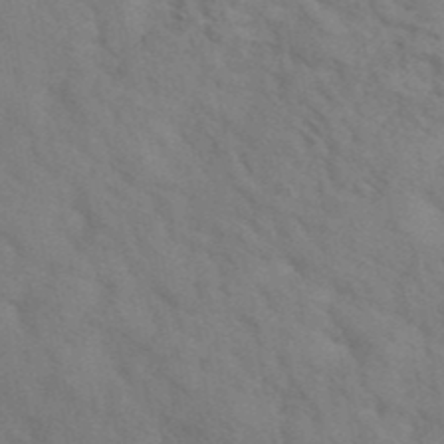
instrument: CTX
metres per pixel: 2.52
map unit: ANa
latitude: 42.6302
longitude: 54.1417
